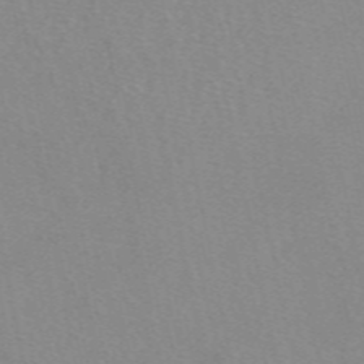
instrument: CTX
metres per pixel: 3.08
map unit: eAb
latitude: 50.2333
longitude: 108.3117
